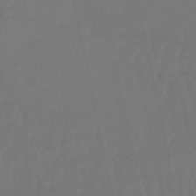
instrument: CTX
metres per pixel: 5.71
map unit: eHb
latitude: -51.1998
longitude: 76.5574
